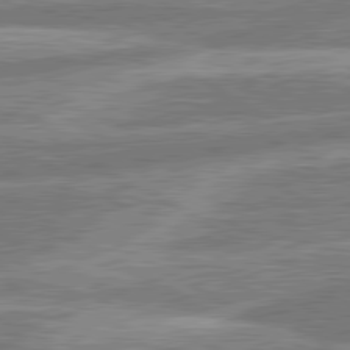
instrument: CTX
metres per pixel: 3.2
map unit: lApd
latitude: 80.8002
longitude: -165.4237
